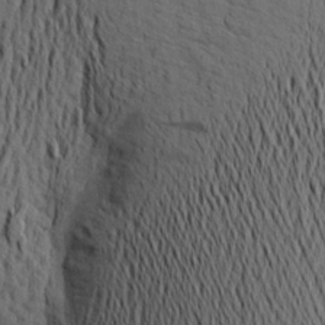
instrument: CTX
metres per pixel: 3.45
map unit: Aa
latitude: 20.5357
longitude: -144.3845
